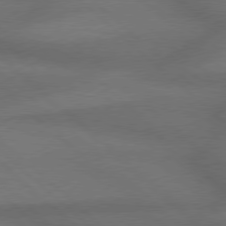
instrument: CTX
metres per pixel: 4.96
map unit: Hpe
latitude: 77.8205
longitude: -157.1781
